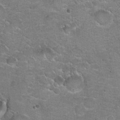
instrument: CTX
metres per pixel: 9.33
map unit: Hto
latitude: 20.3279
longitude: -48.8569
